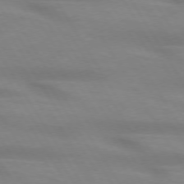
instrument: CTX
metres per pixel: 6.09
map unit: lApd
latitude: 73.5938
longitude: -53.4238
